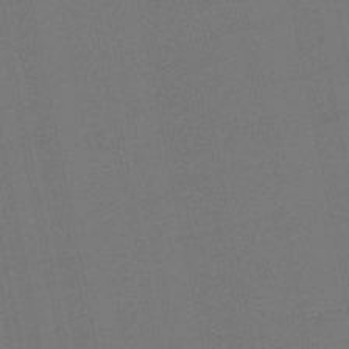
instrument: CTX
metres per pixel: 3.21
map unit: eHb
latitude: -49.7478
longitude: 78.2550
